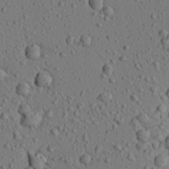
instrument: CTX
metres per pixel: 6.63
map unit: Aa
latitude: 22.5924
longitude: -139.8205
